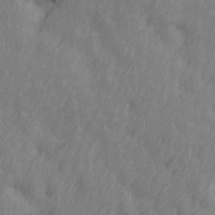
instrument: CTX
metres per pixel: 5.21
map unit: Ave
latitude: 13.7072
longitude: -105.9906
